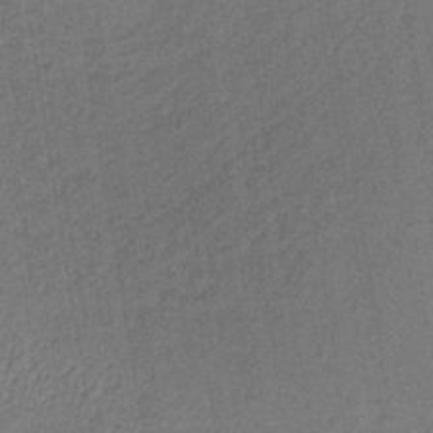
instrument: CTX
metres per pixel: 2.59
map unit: lHb
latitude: -35.3132
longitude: 71.1431
